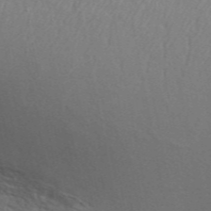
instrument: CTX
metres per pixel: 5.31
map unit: ANa
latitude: 49.3482
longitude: -72.7813
